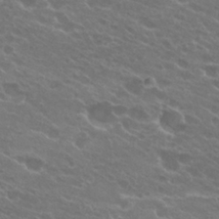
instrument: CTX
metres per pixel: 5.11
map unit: Hto
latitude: 25.4048
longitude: -37.1970
